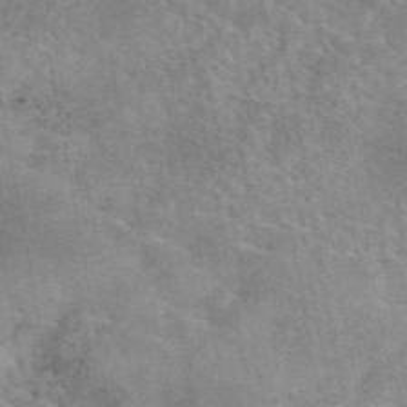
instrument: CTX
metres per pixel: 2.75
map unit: eAb
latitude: 45.1025
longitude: 124.7652
